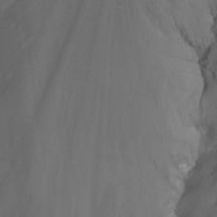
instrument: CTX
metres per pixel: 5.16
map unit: Nhu
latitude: -14.4440
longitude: -55.2159
